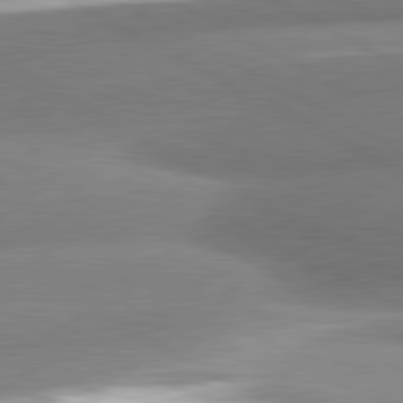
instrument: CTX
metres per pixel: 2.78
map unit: lApd
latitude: 80.7057
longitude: -163.6127
